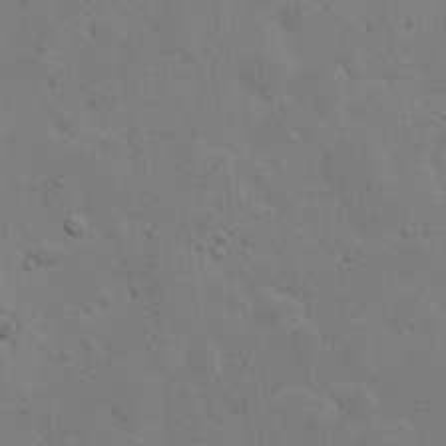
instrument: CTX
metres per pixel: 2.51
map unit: eHh
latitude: 20.8758
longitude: -62.5924
